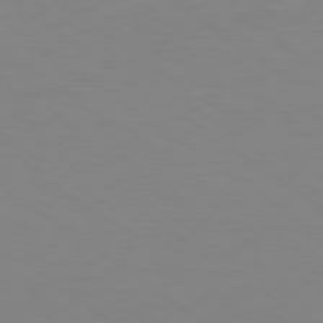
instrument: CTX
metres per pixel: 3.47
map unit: lApd
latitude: 79.4427
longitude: -124.7813
